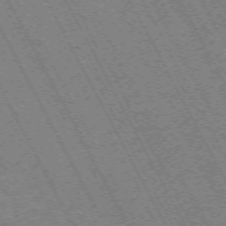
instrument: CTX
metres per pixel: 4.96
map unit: Hpe
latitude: -71.4455
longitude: 9.8989
